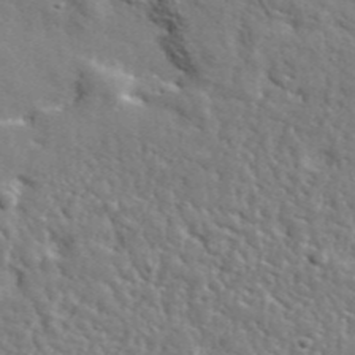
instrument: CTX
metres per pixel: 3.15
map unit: lHvf
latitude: 36.0444
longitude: -86.8758
